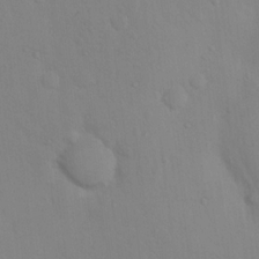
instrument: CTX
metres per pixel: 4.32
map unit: Nhu
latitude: 13.5560
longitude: -27.8961
